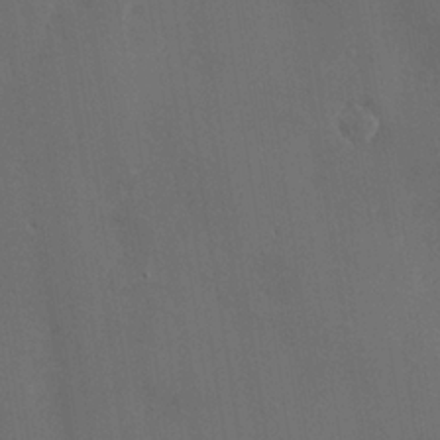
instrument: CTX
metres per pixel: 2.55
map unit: Nve
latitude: -7.6155
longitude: 174.2550
